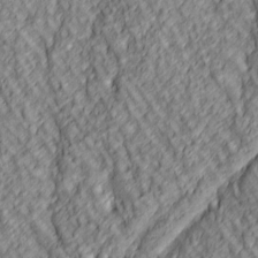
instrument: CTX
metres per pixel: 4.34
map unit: lAa
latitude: 4.5735
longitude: -116.4979
